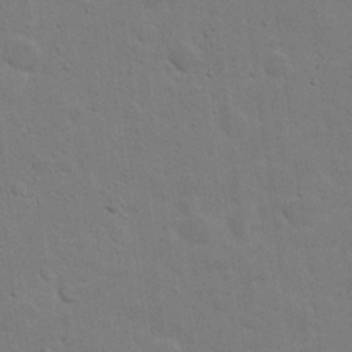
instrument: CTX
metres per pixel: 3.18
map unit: eHh
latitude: 21.0081
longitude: -62.4790
